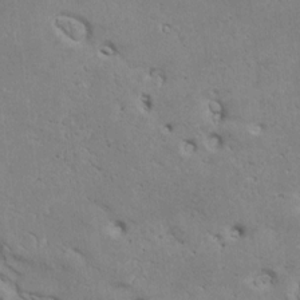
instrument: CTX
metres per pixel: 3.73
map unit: Htu
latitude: 3.0836
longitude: 142.1794
